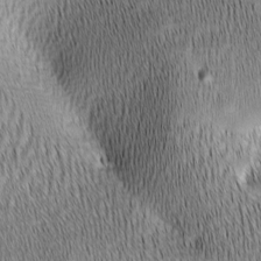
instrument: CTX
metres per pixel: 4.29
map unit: lAa
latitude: -8.6896
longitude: -124.8380
